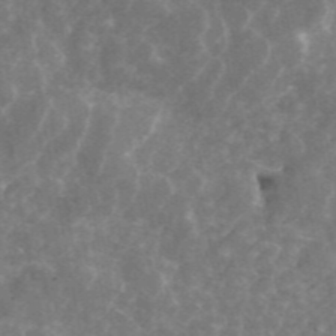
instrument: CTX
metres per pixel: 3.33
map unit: ANa
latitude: 44.8191
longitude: 30.0094
